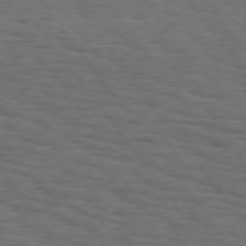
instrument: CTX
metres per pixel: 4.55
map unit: Hpe
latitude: 75.2348
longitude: -133.0647
